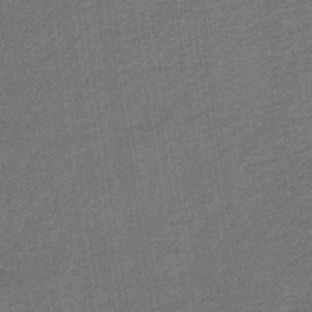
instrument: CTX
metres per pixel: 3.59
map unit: HNb
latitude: -33.4833
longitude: 54.1039
